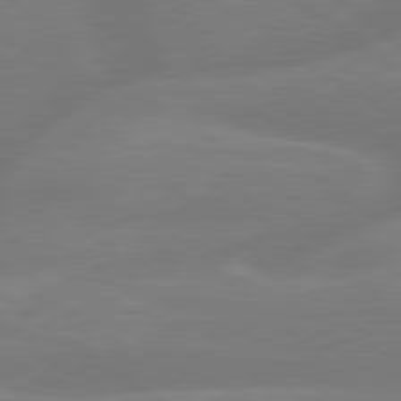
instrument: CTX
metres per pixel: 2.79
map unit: lApd
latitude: 79.6127
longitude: -148.4979
